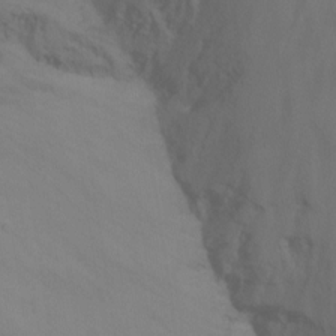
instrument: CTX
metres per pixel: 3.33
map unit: Nhu
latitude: -15.6155
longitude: -51.3670
